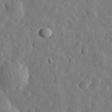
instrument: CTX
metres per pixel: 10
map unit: eHh
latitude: 31.8017
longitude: -74.1389
